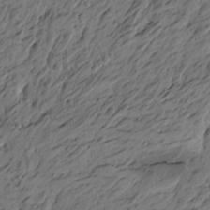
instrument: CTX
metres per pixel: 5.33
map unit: Htu
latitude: -6.2172
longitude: -179.4427
